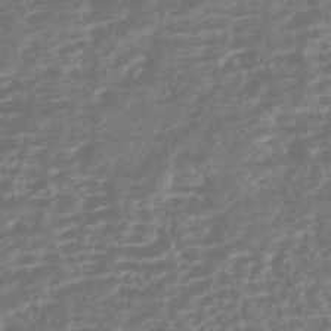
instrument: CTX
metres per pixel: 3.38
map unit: HNhu
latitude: -43.7855
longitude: 104.4440
